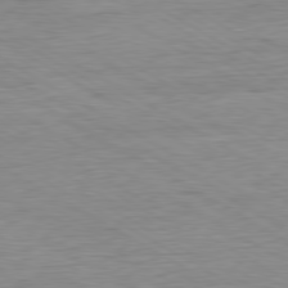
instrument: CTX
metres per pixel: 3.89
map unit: Ap
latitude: -80.7086
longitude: -78.5735
